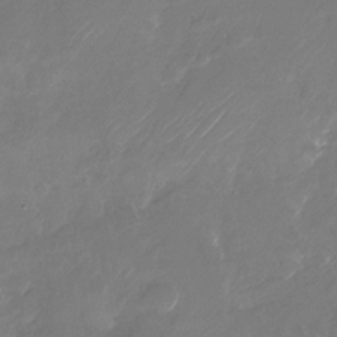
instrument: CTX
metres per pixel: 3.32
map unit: Nhu
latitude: -28.1039
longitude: -72.1389
